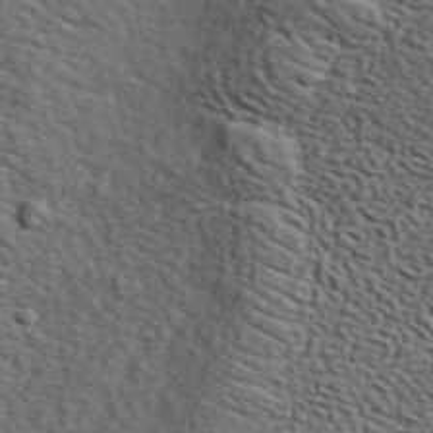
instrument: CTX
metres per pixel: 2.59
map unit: lHvf
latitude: 37.1970
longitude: -86.9136
